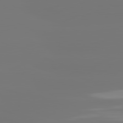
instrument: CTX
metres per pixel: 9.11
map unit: lApd
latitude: 81.5182
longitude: -150.8191
